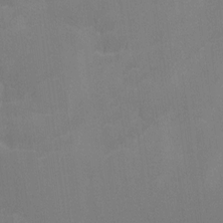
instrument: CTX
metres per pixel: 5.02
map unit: Ave
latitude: 2.3845
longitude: -112.5924
